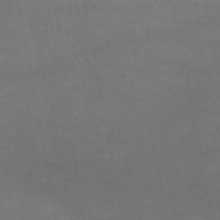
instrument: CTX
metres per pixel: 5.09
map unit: lHb
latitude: -46.4251
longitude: 62.1983
